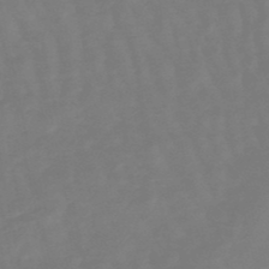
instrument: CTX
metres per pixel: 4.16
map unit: lHb
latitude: -49.3699
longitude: 77.8422
